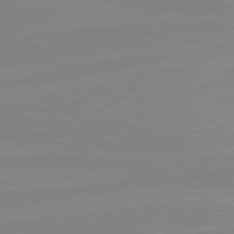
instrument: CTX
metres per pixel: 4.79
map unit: lApd
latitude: 80.8758
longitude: -177.0458
